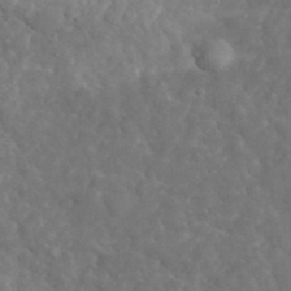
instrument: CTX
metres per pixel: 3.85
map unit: lHvf
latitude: 35.2914
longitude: -86.6112
